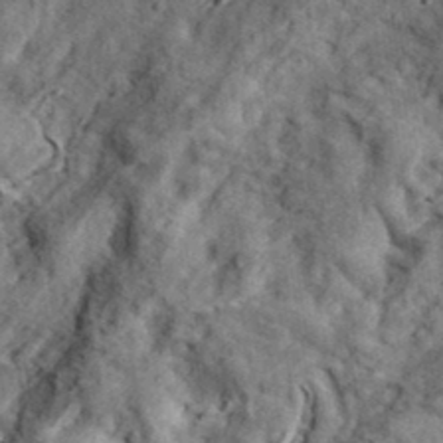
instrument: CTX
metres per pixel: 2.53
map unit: eHh
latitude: 36.9892
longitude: -80.0633
